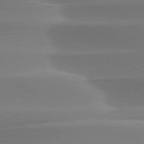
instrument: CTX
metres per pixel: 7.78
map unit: lApd
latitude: 79.2915
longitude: -114.9324
